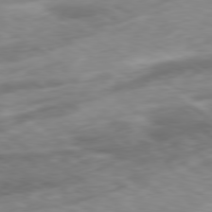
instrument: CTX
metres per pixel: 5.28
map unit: Ap
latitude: -79.8989
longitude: -72.3090
